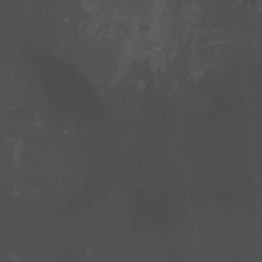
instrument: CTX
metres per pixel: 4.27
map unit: HNhu
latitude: 5.3482
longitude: 8.6140
